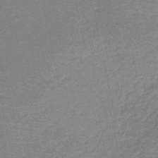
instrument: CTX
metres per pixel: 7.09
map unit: HNb
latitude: -50.0661
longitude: -41.4615
